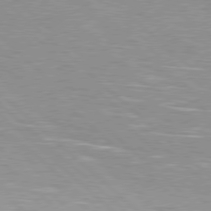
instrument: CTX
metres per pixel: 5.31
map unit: Hpe
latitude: 78.1767
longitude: -139.8205
